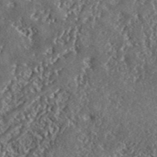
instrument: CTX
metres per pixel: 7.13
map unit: lHvf
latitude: 42.3278
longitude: -89.2915
